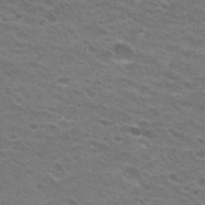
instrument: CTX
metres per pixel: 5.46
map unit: Hto
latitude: 25.6504
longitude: -29.8205
